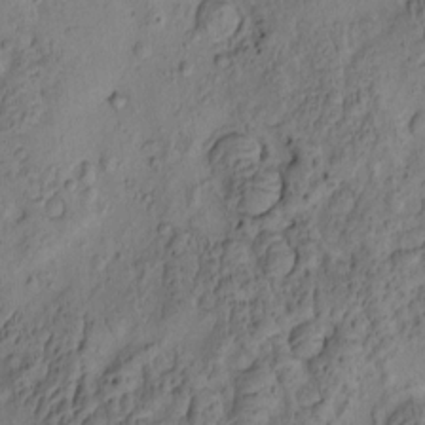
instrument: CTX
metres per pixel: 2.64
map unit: eHh
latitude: -0.5385
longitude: 17.0676
